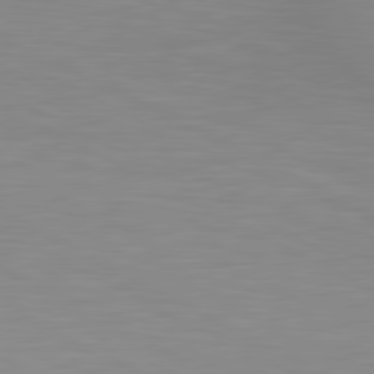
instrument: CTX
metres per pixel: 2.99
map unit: lApd
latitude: 80.5735
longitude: 132.1795
